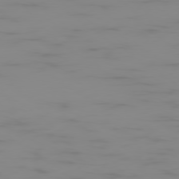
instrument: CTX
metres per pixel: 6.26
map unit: Ap
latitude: -79.1620
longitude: -94.8947
